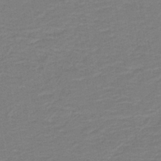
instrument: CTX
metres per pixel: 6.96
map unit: HNb
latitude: -40.7085
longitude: 50.9353
